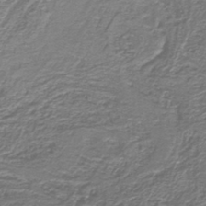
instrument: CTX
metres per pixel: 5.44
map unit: lHb
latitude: -40.7085
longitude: 54.6519
